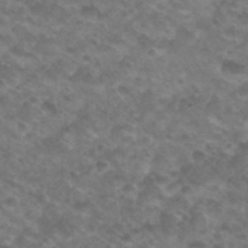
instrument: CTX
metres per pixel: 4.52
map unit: Nhu
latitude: 26.9325
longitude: -54.6490
